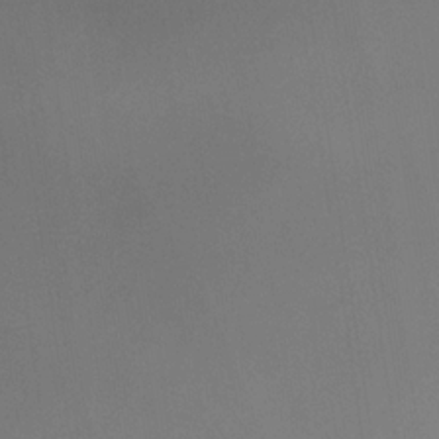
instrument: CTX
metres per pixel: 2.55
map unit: eHb
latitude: -32.0850
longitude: 71.7667
